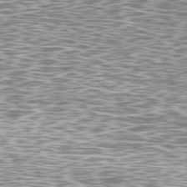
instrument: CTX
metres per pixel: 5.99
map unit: Ap
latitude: -79.8611
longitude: -71.8016
